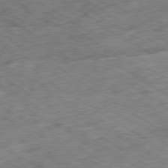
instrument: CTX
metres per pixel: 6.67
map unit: Ap
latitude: -80.1039
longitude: -72.5357
